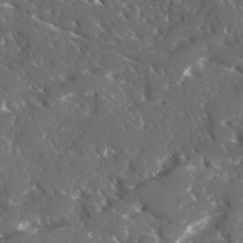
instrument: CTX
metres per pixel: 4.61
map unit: Ave
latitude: 17.4615
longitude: -130.3279
